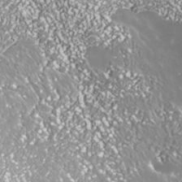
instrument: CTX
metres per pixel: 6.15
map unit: Nhe
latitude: -35.9745
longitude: -91.4615
